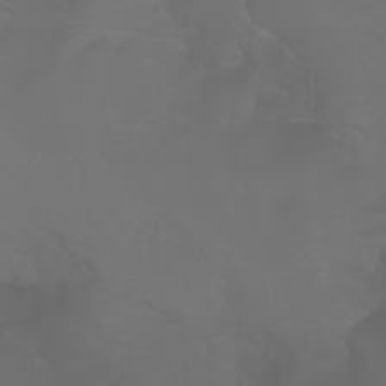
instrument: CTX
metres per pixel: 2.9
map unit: Nhu
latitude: -6.9352
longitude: -84.5735
